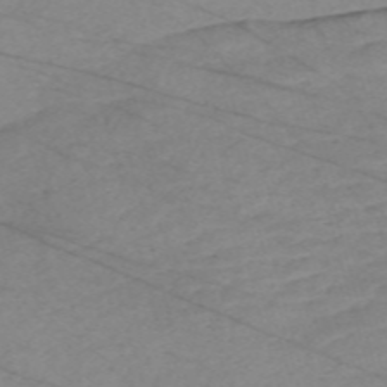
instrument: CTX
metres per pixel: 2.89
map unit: Nve
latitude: -58.9163
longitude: 61.4265
